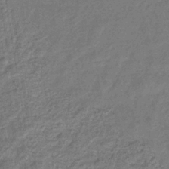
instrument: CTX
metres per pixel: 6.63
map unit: eHb
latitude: -33.5022
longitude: 74.8408
